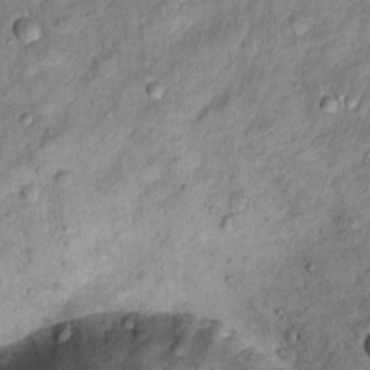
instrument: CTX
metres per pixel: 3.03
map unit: Hto
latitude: 12.1956
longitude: -38.1011
